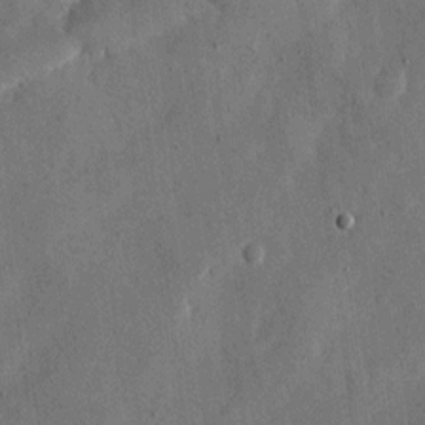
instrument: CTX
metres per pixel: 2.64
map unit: eHh
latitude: 11.6505
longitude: -67.8016
